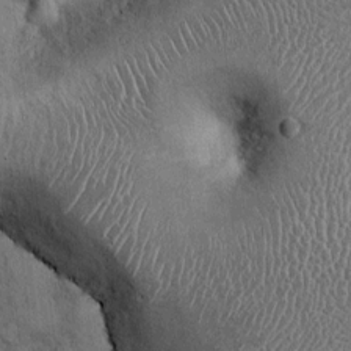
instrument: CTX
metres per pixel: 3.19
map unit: Ht
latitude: -2.7463
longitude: -13.1781
